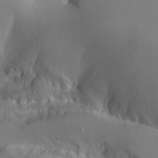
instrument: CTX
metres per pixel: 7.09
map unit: Aa
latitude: 23.3293
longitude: -127.6694
